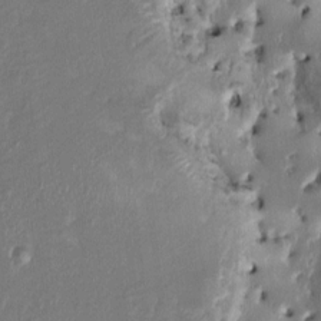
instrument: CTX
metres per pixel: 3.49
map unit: HNhu
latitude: 2.9324
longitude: -5.6505
